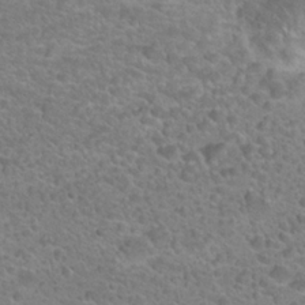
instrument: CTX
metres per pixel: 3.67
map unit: Hto
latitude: 21.7450
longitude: -49.9339
